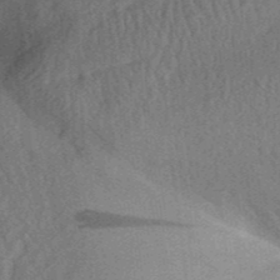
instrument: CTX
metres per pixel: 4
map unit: Aa
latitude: 31.9339
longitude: -142.3656
